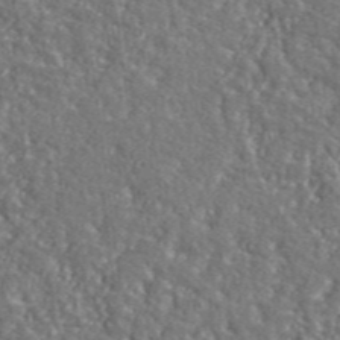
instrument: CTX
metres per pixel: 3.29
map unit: eHh
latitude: 42.4223
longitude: -91.5182
